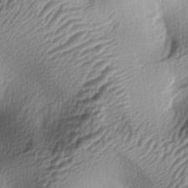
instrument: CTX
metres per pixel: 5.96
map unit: lAa
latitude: -5.3509
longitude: -123.2159
